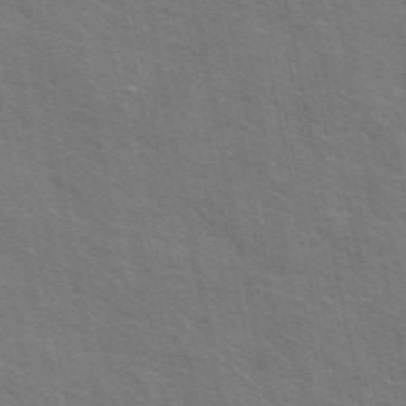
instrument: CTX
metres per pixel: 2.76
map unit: ANa
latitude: 48.8758
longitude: -75.6694
